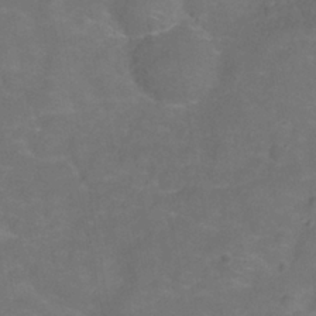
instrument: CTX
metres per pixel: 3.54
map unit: Hve
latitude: -30.9164
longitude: 95.3698
